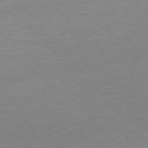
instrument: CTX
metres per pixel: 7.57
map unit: Ap
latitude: -78.4062
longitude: -57.9150
